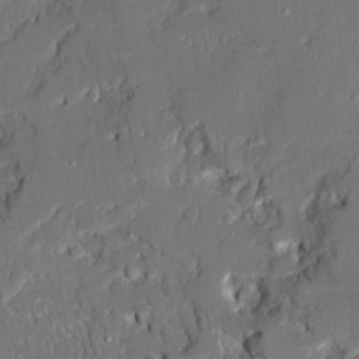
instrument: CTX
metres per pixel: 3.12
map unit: Ave
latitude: 20.1956
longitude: -128.4034
